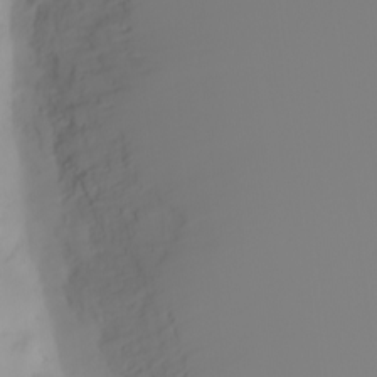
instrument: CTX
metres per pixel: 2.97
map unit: eHh
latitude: -0.7464
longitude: 19.4454
